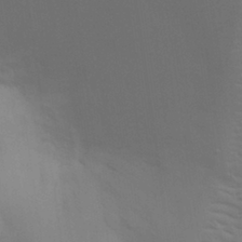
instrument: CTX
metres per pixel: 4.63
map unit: eHh
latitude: 30.7247
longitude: -70.0822
